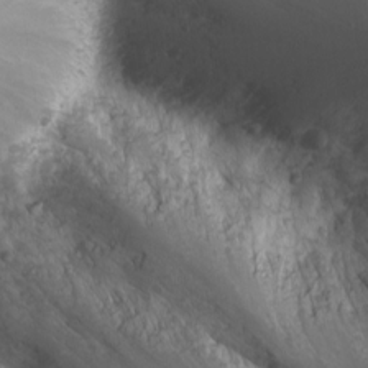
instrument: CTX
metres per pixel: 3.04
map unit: Nhu
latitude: -0.8219
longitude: -80.0255
